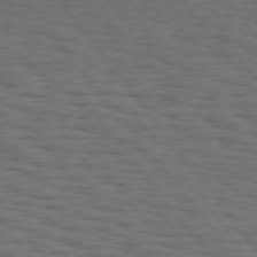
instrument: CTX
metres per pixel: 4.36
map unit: Hpe
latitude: 75.2537
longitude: -133.4426
